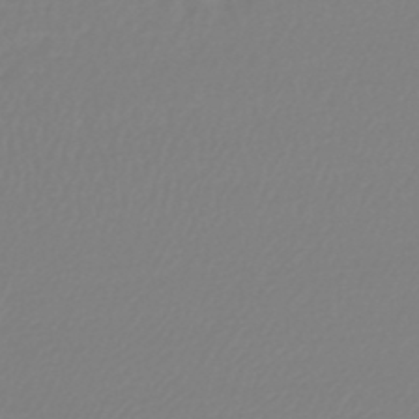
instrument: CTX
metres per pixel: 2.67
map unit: lHb
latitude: -45.3132
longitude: 71.2754
